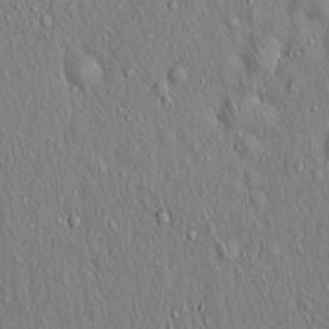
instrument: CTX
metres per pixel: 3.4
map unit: Hto
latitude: 17.1025
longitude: -58.6491
